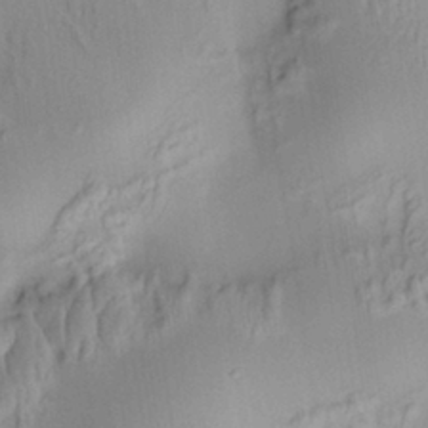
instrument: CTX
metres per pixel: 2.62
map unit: HNhu
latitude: 7.4615
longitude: 13.5021
